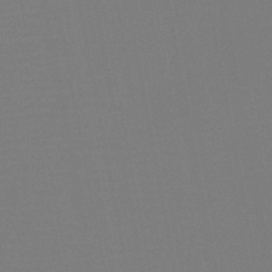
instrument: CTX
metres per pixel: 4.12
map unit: HNb
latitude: -46.8597
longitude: -43.0647
